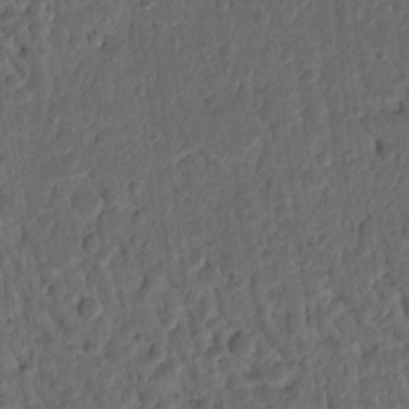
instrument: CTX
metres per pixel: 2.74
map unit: Ht
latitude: 11.9717
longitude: -75.3671
